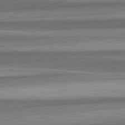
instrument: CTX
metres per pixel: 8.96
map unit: lApd
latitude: 82.6112
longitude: 179.8233
